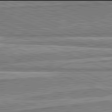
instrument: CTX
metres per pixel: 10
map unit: lApd
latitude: 81.9906
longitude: 167.5777
